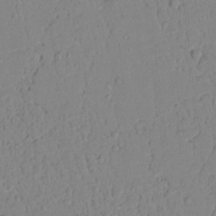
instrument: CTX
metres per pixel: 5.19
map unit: lAvf
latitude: 8.8380
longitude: 169.0486
